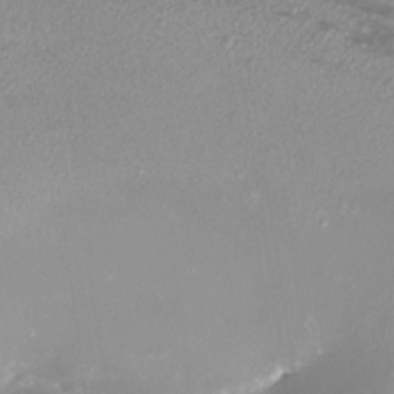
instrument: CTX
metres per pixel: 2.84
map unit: eHh
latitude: -6.7274
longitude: -78.2523
